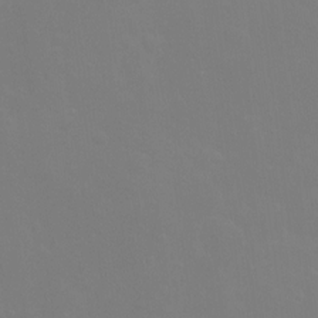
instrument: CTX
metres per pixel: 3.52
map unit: Hto
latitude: -7.3509
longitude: -38.4223
